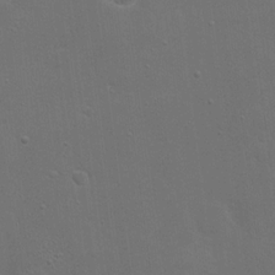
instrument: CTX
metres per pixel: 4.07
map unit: eHh
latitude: 19.5938
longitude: -66.7435
